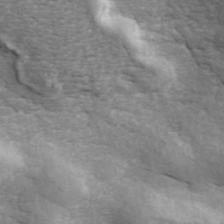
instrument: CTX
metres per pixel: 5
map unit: ANa
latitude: 45.5938
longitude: 30.6707
